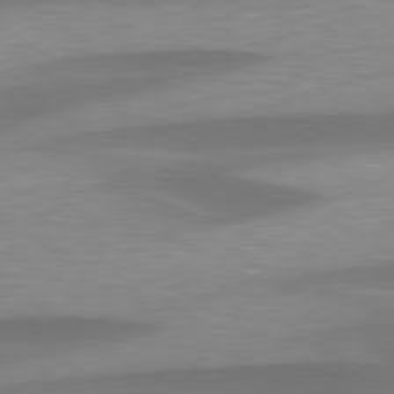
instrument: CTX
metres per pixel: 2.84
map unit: lApd
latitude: 79.6505
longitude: -94.3467
